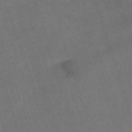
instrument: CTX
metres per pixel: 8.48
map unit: eHh
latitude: -63.6155
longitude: 49.8045
